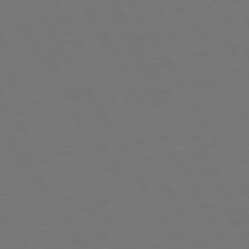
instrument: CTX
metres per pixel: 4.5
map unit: Hpe
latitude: 73.2726
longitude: -127.7261
